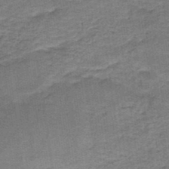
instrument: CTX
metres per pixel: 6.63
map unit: HNb
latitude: -48.1039
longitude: -38.8569
